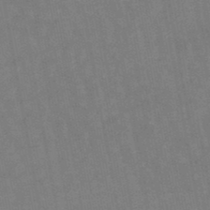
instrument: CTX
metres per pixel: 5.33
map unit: lHb
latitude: -46.9919
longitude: 78.6329
